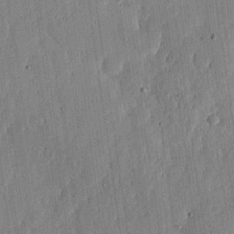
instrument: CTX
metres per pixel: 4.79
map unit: lHvf
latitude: 19.7638
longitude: -114.4789
